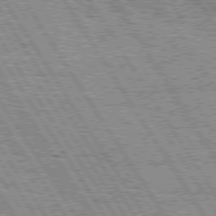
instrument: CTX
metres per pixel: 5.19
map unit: Hpe
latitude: 75.6127
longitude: -154.5168
